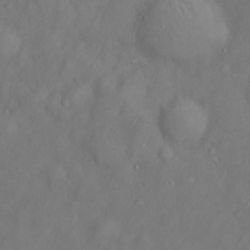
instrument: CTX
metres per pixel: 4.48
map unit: Htu
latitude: -6.5196
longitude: 160.1039
